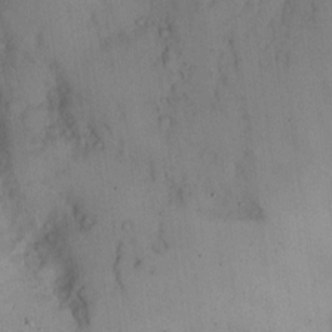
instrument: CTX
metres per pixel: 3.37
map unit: eHh
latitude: 13.9150
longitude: -62.8380
